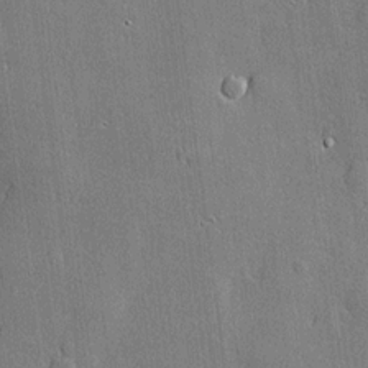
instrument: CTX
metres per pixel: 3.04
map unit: lHvf
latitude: 20.8002
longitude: 145.6155
